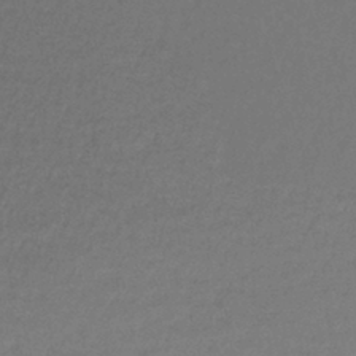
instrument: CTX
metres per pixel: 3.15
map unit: lHb
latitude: -43.3887
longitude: 59.4265
